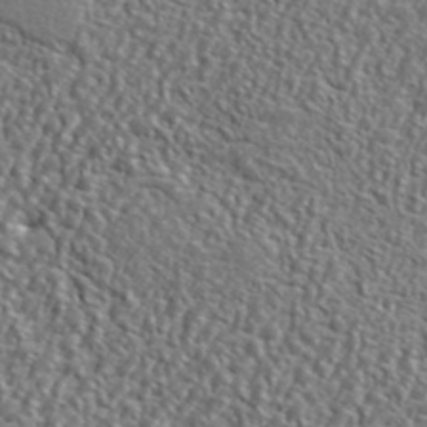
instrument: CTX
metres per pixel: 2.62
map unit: ANa
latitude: 41.5560
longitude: -87.0269
